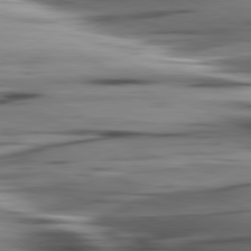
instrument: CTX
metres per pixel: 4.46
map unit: lApd
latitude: 80.5735
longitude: -121.7828
